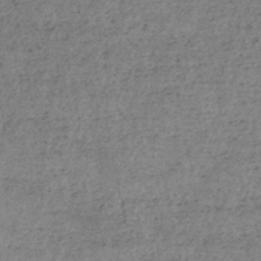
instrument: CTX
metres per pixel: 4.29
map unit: HNb
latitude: -44.9731
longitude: -36.2523
